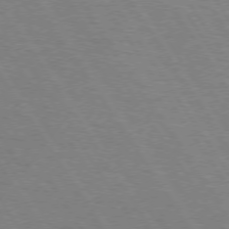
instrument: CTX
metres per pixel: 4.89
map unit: Hpe
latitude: 73.8395
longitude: -123.8961
